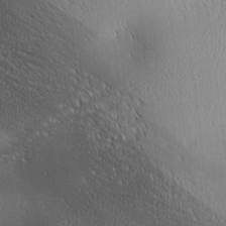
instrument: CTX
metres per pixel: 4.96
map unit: lAa
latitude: 0.8191
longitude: -116.1200
